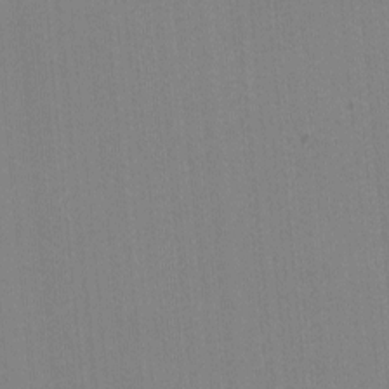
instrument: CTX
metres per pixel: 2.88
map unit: lHvf
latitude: -11.3510
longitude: -103.6127
